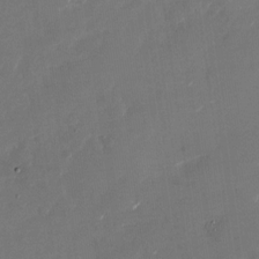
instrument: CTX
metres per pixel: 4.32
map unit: Nhu
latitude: -27.4832
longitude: -73.3104
